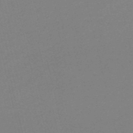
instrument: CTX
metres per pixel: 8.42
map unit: HNb
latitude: -50.1228
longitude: -42.0633
